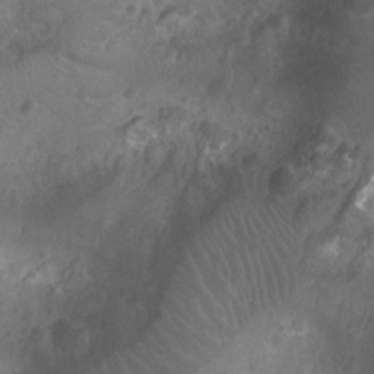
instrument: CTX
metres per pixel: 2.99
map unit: Nhu
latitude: -10.2928
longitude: -21.3860
